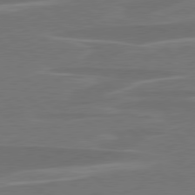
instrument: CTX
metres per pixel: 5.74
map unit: lApd
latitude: 79.2726
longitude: -94.2901
